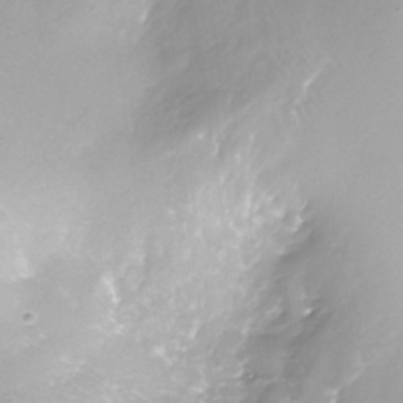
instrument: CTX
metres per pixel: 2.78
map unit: Nhe
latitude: -32.7464
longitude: -92.8947
